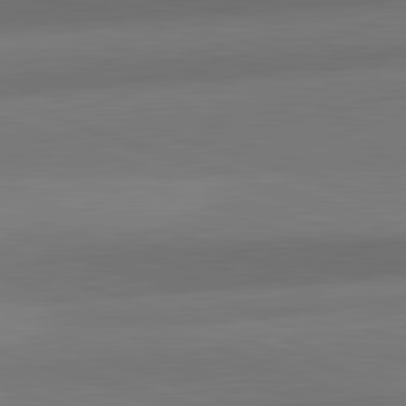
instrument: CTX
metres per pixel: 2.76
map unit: lApd
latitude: 82.4790
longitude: 152.1983
